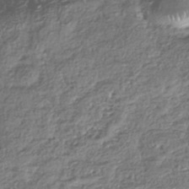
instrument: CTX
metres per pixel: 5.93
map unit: eHh
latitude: -41.9745
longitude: 123.2943
